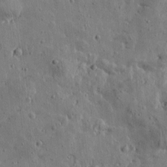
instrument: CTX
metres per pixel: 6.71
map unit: Htu
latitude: 0.5923
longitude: -178.1578
